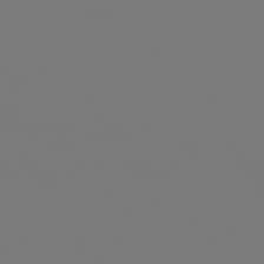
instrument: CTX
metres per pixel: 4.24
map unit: Hpe
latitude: 76.1389
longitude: -136.7247
